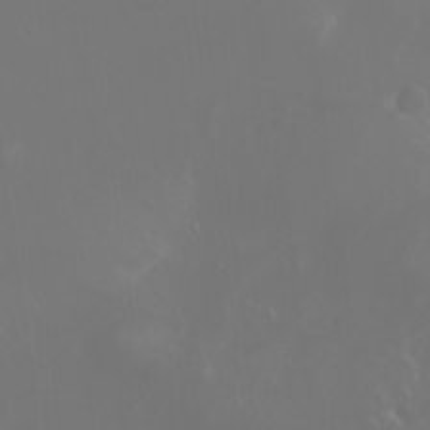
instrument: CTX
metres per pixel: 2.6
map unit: Ht
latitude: -2.8974
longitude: -60.7057
